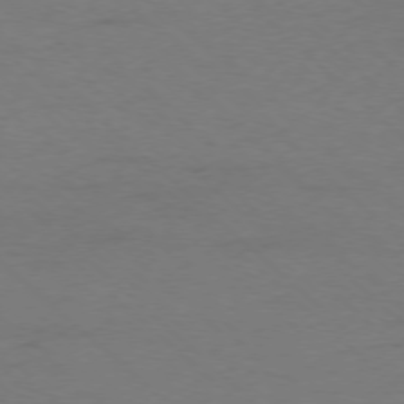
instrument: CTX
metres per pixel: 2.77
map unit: Ap
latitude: -76.3873
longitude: -77.2348
